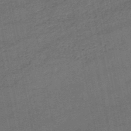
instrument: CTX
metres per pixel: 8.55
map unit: HNb
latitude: -51.0297
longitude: -40.2522
